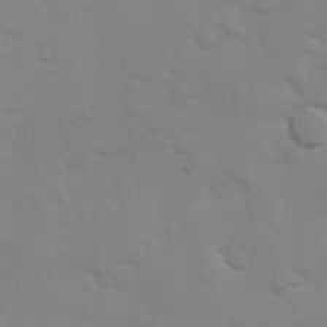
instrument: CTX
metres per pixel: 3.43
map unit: Hve
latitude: 25.7638
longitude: 148.0472
